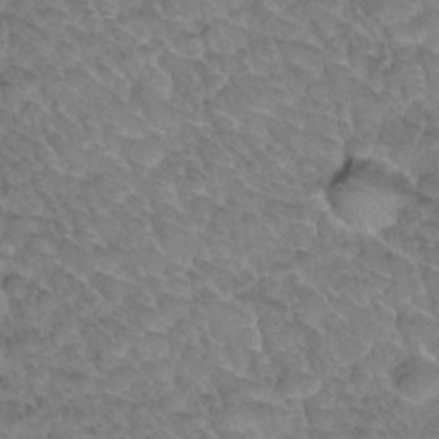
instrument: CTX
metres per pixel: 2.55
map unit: Hto
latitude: 34.2333
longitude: -48.0444
